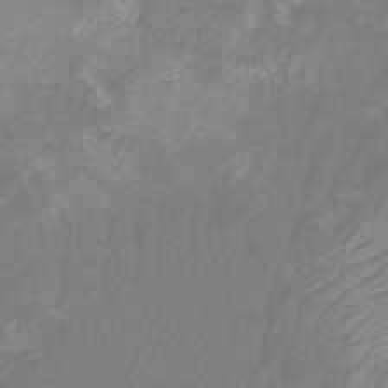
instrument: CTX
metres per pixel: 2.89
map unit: Htu
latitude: 3.2159
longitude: -20.5735
